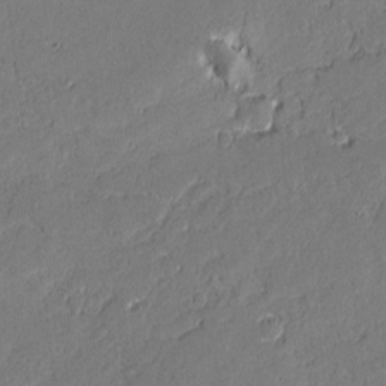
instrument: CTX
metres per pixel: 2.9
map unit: lAvf
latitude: -0.5574
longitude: -106.8380
